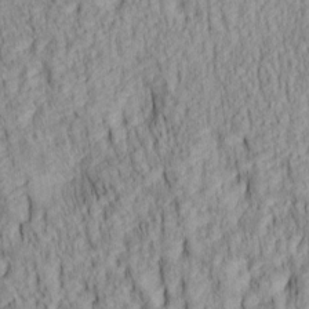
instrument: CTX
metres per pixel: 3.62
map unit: lAa
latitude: 6.5735
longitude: -115.4048
